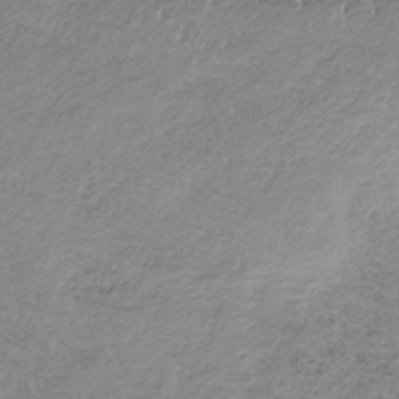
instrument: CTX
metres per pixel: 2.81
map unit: HNb
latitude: -33.4077
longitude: 60.5007
